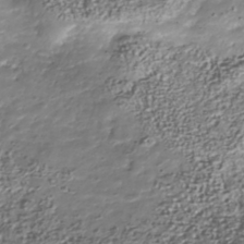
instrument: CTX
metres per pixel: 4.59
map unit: Nhu
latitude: -41.1053
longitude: -86.0822
